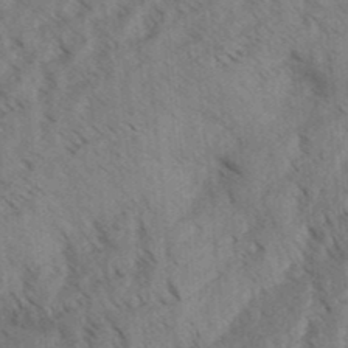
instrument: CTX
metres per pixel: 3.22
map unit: Aa
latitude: 31.8017
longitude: -139.0647
